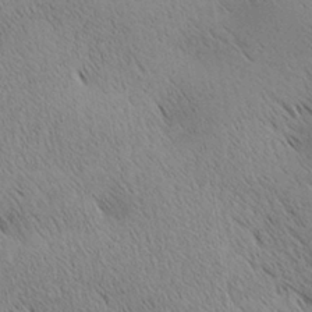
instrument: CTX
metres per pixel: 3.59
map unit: lAa
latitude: 10.3656
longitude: -107.8016
